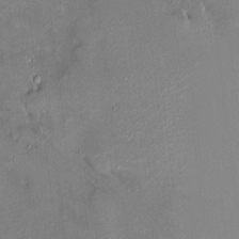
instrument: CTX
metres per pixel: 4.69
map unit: HNhu
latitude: 6.7435
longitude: 5.0486
